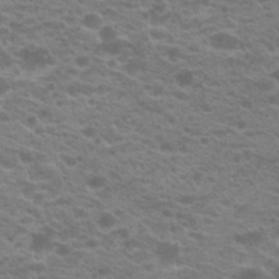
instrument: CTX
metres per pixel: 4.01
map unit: Hto
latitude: 21.2159
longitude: -37.3482
